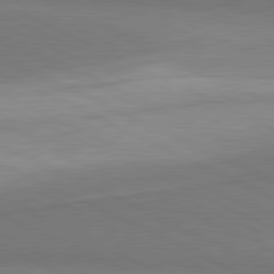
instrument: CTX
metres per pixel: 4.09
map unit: lApd
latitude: 81.3293
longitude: 156.9164
